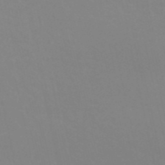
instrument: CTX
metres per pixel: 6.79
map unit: eHh
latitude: -53.5399
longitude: -25.3670
